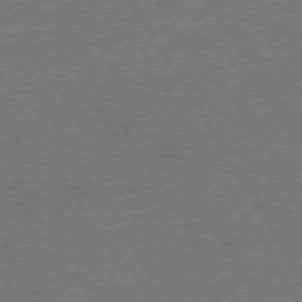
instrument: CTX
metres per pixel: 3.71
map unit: Hpe
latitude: 73.2159
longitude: -123.3482
